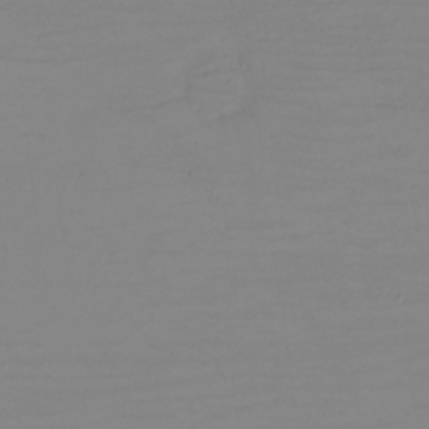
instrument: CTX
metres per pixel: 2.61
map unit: eHh
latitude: -5.9745
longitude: -82.6490
